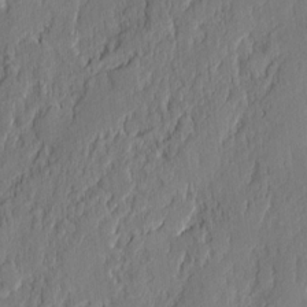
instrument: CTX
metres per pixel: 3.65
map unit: eHh
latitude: 5.8394
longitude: -76.3656
